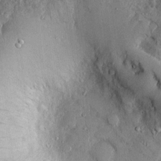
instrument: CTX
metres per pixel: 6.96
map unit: Htu
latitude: -4.5384
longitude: 157.3887
